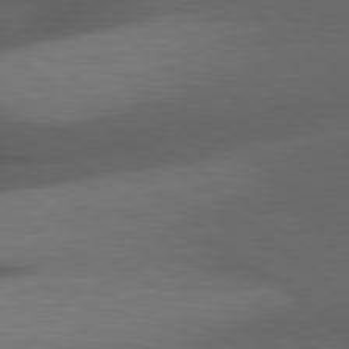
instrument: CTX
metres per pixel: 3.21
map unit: lApd
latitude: 79.6883
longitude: -128.4790
